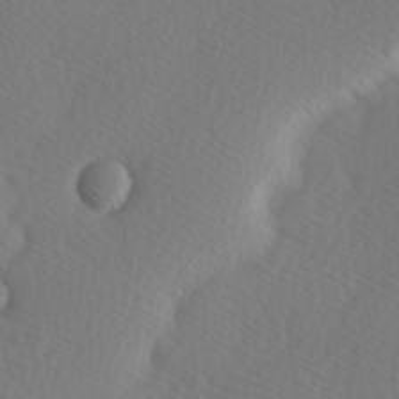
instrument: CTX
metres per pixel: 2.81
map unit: Hve
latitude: 13.8206
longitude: -91.2348
